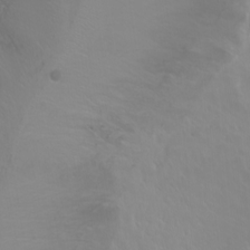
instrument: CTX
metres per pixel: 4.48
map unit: Ht
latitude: -2.5762
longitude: -60.6112
